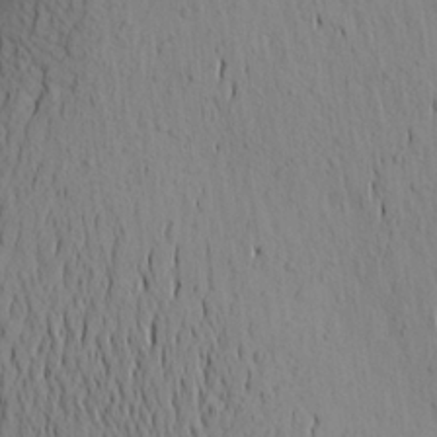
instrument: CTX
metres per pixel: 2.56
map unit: Aa
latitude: 22.9514
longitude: -146.4034
